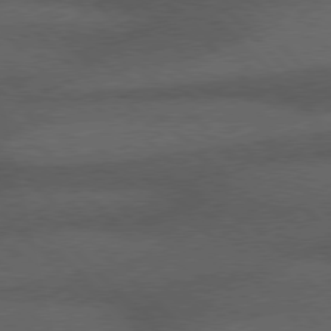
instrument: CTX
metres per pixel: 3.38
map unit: Hpe
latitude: 77.2726
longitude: -152.5735
